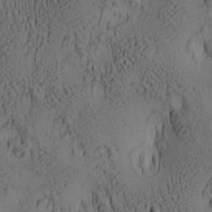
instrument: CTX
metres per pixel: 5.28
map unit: lAa
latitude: 6.6679
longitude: -114.8757
